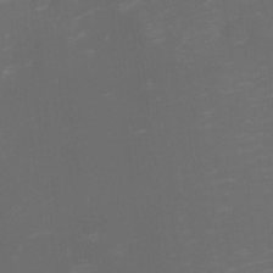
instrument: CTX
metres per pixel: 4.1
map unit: eHh
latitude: -1.5399
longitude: -79.0648
